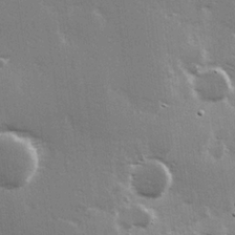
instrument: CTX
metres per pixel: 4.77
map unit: Hve
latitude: 26.2523
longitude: -93.8205
